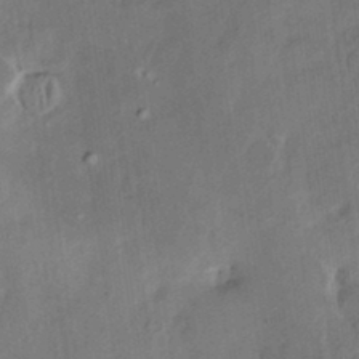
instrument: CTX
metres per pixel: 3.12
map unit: HNhu
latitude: 4.8947
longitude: 12.6330
